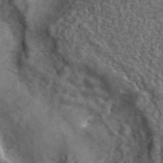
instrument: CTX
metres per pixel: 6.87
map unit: ANa
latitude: 44.1955
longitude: 28.8030
